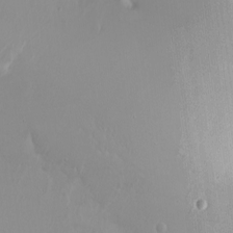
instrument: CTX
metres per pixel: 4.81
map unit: Ht
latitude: -1.2376
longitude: -60.9891
